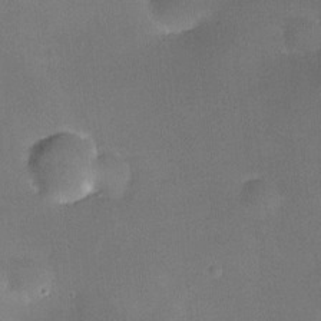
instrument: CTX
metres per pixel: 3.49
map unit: HNhu
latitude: 6.9325
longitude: 14.5574
